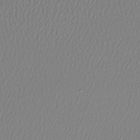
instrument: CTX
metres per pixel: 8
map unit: lHb
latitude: -43.3887
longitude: 70.8786
